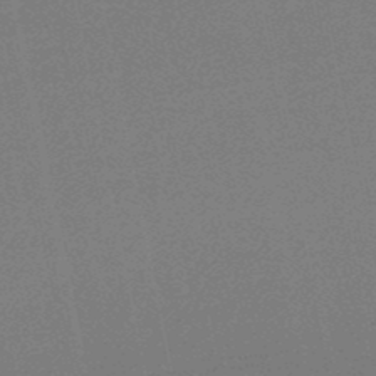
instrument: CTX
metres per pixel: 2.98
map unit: lHb
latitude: -48.8786
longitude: 68.7463
